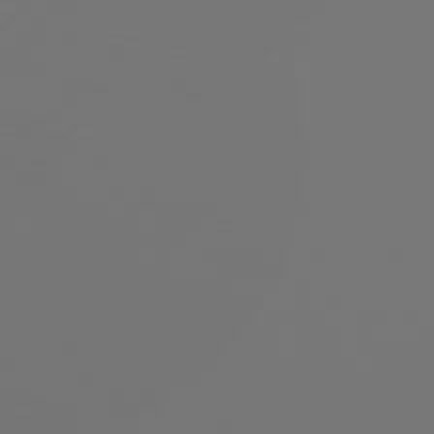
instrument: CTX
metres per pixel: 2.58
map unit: Hpe
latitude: 76.4412
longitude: -127.9150
